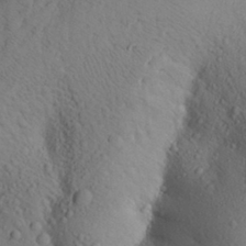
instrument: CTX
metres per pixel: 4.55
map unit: Aa
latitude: 28.2333
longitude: -147.8962
